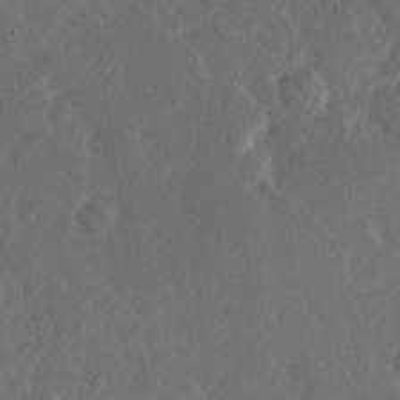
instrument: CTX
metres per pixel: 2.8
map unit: Hve
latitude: 25.9150
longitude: 144.9542
